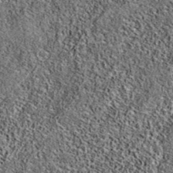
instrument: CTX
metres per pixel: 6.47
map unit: eAb
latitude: 37.0080
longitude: 106.2361
